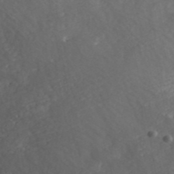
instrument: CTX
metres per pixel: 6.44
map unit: ANa
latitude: 42.2712
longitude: 30.0850
